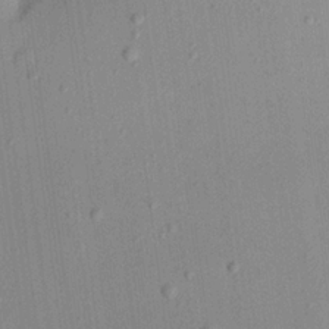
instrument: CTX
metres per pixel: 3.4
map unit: Aa
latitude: 21.0648
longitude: -147.1970
